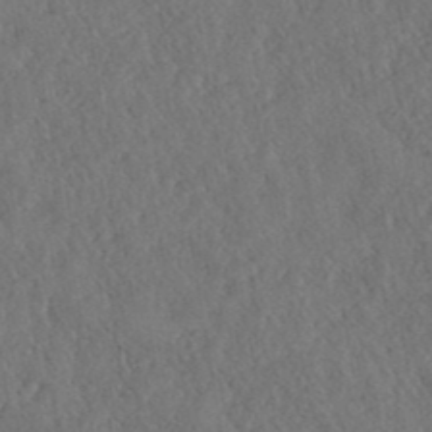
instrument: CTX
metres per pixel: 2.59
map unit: ANa
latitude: 40.4034
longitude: 18.6330
